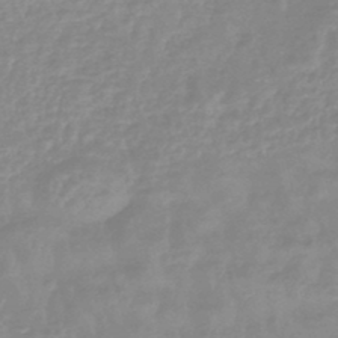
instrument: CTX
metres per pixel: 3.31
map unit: eHb
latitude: -44.7652
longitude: 81.4077
